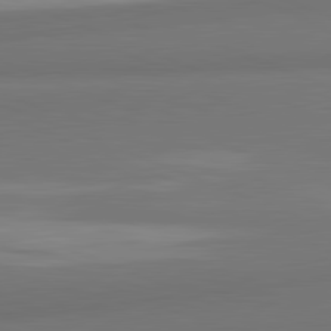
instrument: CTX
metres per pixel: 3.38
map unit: lApd
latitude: 82.0255
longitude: 176.7274
